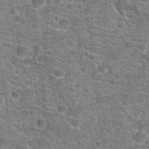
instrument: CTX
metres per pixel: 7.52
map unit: Hto
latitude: 20.4223
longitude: -43.9150
